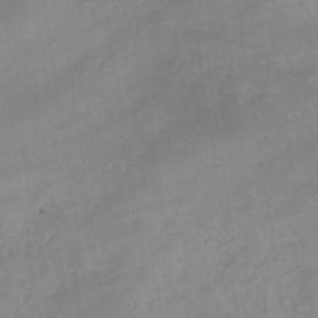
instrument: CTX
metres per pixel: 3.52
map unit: eHb
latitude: -44.4818
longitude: 84.9352
